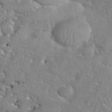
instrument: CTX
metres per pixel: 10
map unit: eHh
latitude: 40.9891
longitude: -57.0080
